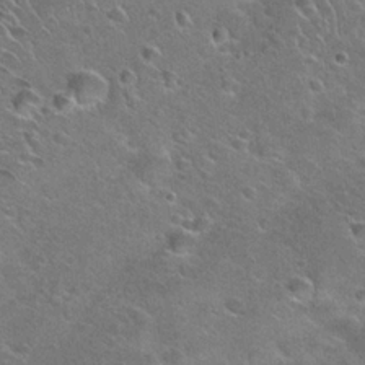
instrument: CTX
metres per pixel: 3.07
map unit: Hto
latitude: 23.8583
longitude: -50.0444
